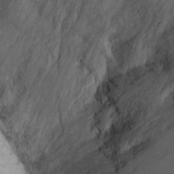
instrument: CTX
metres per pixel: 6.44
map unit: Ht
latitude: 8.1578
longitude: -38.4034
